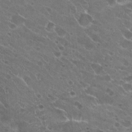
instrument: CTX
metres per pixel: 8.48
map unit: Hto
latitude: 22.2145
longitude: -41.8205
